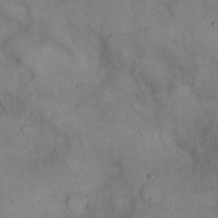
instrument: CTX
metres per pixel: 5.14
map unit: eHh
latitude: 20.9703
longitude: -59.9528
